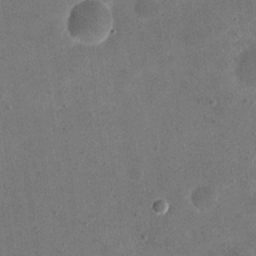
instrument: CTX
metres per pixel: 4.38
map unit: eHh
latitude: 20.0633
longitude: -65.1214
